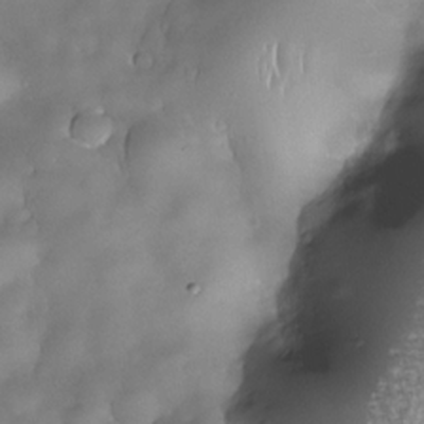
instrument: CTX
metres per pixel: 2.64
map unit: Nhe
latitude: -30.7274
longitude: -140.3467
